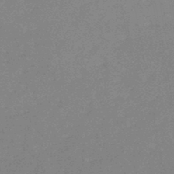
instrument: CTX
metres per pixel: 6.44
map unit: lHb
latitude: -46.4062
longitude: 57.8422
